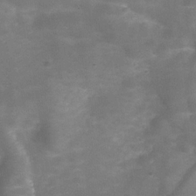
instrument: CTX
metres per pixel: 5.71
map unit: Hve
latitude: -30.7274
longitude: 92.9164
